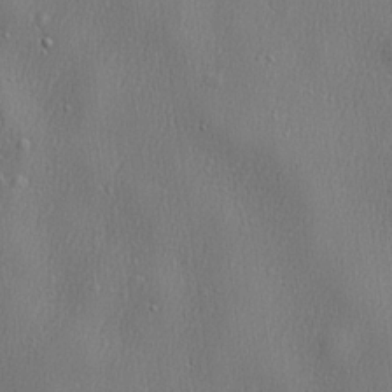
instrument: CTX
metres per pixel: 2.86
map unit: lHvf
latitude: 23.0647
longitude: 141.6155
